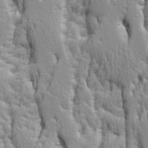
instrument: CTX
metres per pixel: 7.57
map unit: Ave
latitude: 14.4223
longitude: -131.5372
